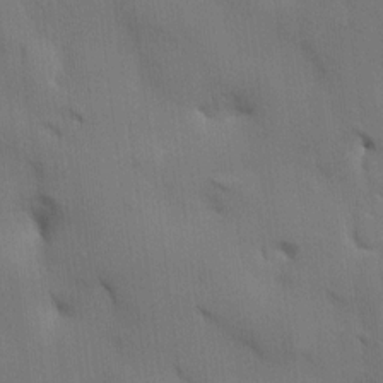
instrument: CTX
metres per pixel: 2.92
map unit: HNhu
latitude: 14.1011
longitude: 11.3132
